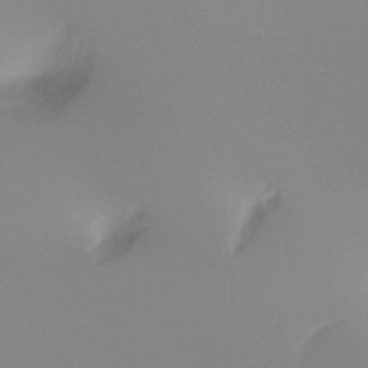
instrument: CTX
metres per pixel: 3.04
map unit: Hto
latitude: -8.3873
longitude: -49.7828
